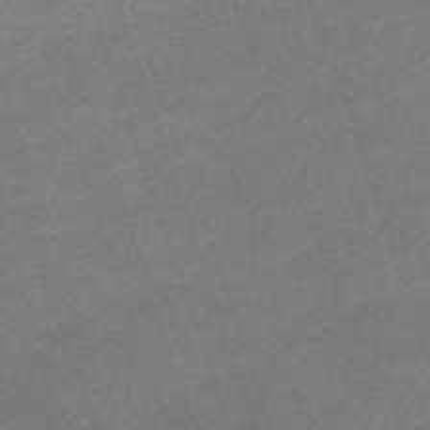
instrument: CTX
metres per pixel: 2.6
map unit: eHh
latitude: -63.9745
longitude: 50.4629
